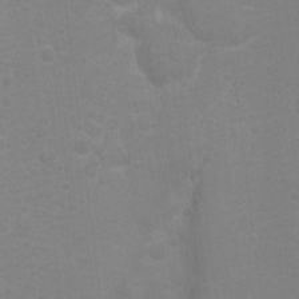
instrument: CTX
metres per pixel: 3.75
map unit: Nhu
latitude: 4.0255
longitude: -17.7450
